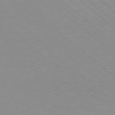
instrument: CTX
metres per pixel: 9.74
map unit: Hpe
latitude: 77.9150
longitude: -160.2144
